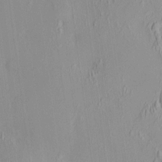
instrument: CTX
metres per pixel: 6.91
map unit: HNhu
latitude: 7.1781
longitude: 12.7274
